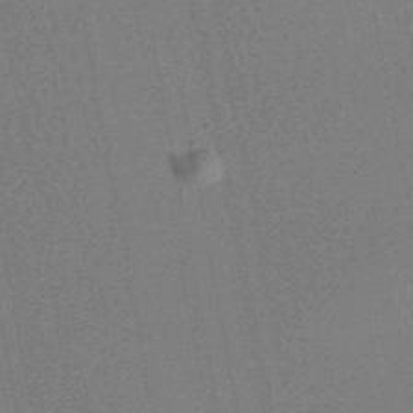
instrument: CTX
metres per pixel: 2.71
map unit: HNhu
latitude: -47.6722
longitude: 98.9542
